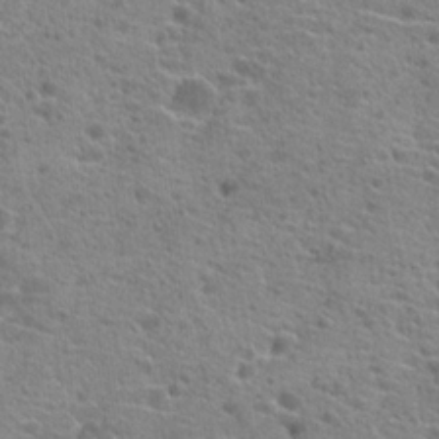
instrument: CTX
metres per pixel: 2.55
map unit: Hto
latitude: 20.9325
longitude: -42.0633
